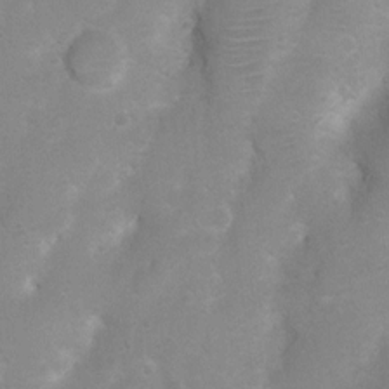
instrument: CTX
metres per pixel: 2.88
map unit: Nhu
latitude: 4.3656
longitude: -25.0458
